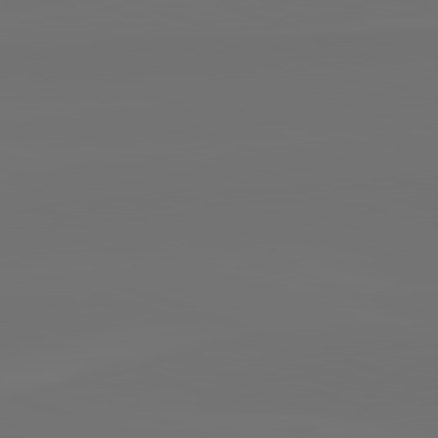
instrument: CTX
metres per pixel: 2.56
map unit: lApd
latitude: 82.2522
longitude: -161.0458
